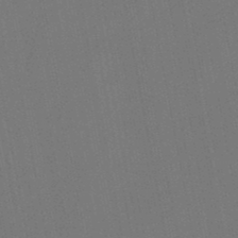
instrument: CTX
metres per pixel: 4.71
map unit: lHb
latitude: -47.6344
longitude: 71.7856
